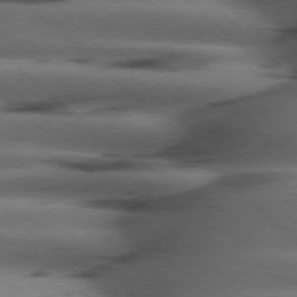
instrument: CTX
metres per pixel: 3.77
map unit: Hpe
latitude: 77.3481
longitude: -155.5560
